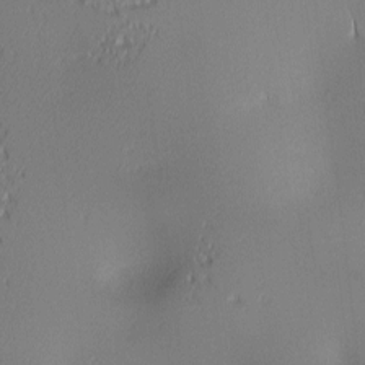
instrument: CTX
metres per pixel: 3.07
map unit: lAa
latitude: 2.2522
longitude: -115.8772
